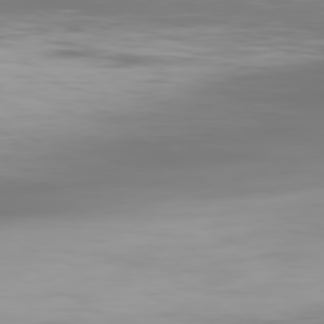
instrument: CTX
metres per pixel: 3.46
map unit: Ap
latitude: -79.9556
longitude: -68.2145
